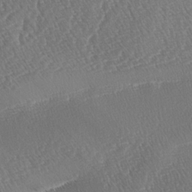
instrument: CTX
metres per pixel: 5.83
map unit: lAa
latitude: -2.7274
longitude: -128.2333
